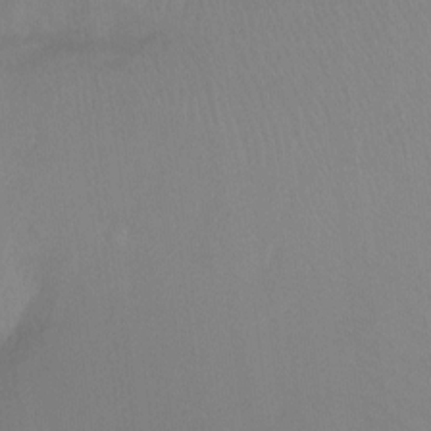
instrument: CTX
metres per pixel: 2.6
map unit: Ht
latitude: -8.5763
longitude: -38.1767
